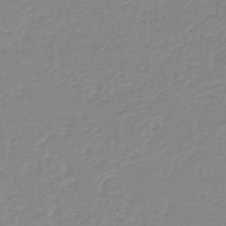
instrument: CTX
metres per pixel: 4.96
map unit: HNb
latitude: -45.1053
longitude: 54.7652
